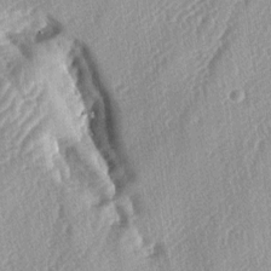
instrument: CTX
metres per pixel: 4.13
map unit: lAa
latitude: -4.4629
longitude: -126.4601
